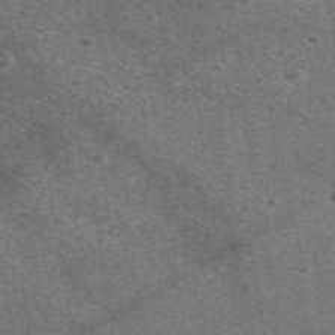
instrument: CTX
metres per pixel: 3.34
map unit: eAb
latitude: 48.0822
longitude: 115.1431
